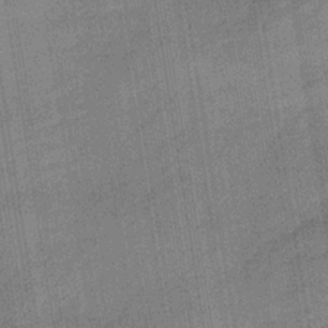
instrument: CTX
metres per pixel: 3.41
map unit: lHb
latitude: -33.7856
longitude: 66.0661
